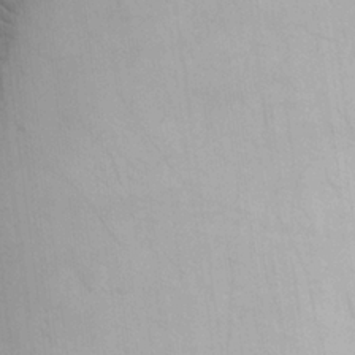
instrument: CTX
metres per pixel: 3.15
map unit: Aa
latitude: 25.6882
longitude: -131.1026
